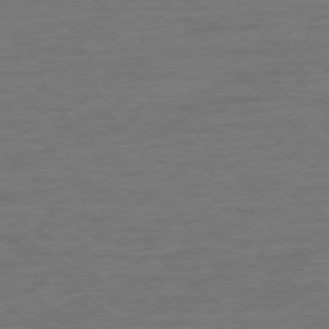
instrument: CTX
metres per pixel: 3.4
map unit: Ap
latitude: -76.8975
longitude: -94.2334
